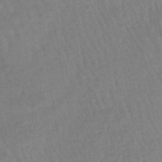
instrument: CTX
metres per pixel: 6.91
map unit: eHb
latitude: -45.6722
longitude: 80.3684
